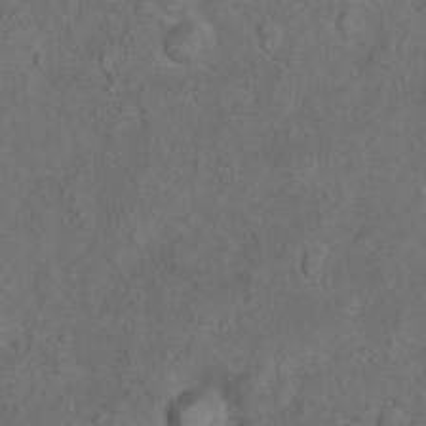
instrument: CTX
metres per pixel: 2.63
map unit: Nhu
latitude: 10.1956
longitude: -25.0836
